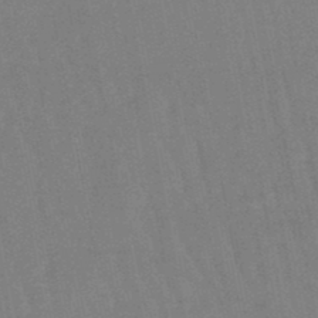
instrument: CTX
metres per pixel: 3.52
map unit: eHb
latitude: -46.3495
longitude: 78.8030
